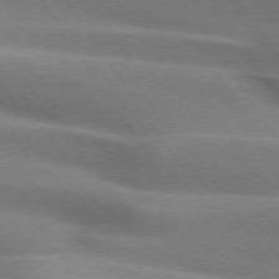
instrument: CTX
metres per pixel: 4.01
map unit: lApd
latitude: 74.5924
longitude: -63.2726
